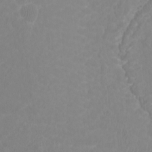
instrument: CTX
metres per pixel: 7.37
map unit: Ht
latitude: -2.5573
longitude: -17.5938
